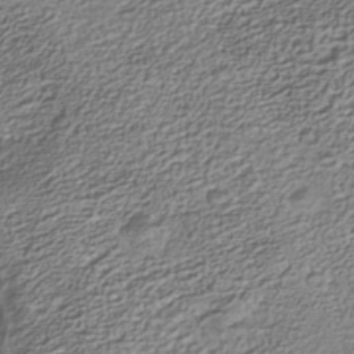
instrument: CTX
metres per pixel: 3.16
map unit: Nhe
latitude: -40.5574
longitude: -100.8002
